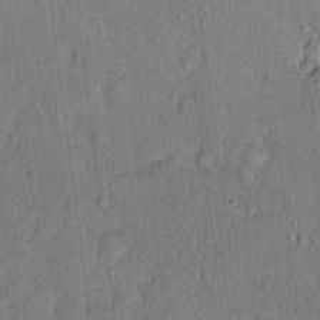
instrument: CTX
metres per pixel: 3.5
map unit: eHh
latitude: 18.6490
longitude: -61.4993
